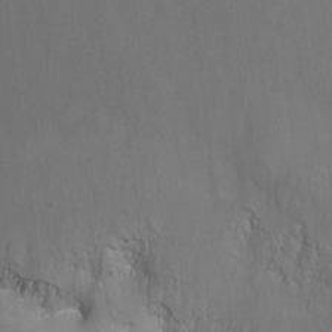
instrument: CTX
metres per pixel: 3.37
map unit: Nhu
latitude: -12.4251
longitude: -67.4048
